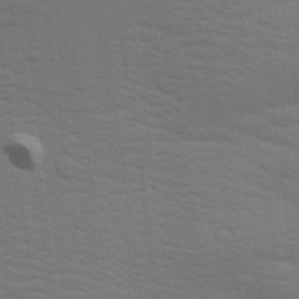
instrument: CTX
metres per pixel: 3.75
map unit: Aa
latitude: 27.4804
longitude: -139.1403
